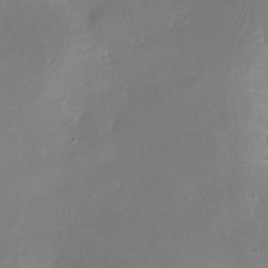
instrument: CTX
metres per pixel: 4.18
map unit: Nhe
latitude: -27.3131
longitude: -109.8583
